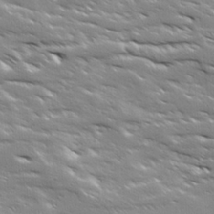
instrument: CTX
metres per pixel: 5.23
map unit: Ave
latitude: 18.6868
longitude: -137.0270
